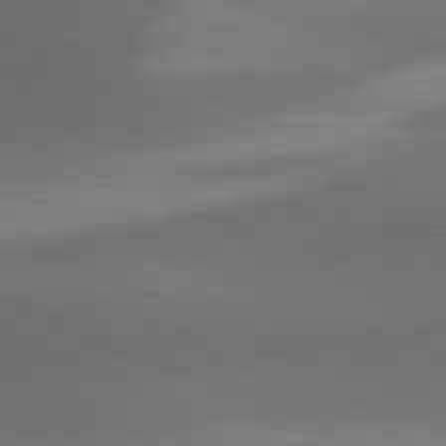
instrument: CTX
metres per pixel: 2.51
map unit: lApd
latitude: 81.4993
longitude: 132.7464
